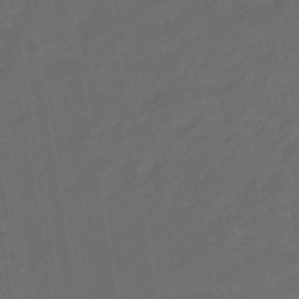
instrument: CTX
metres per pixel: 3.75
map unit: eHb
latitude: -47.2754
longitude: 85.2564
